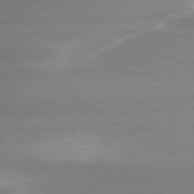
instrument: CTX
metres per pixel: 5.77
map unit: lApd
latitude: 79.9528
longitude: -116.0822
